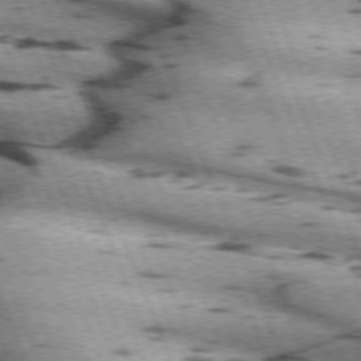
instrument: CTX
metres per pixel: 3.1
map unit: lApd
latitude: 72.3657
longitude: -53.4993
